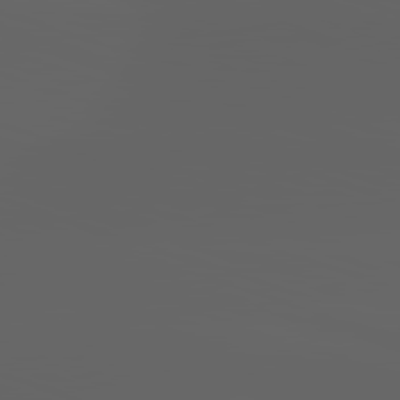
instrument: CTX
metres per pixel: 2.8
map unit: lApd
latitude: 82.9135
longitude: -136.0633
